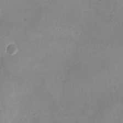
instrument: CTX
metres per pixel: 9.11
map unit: eHh
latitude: -5.3509
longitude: -78.0822
